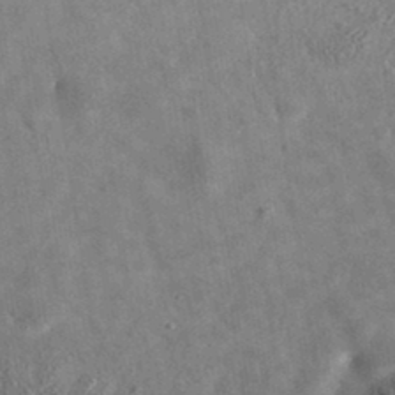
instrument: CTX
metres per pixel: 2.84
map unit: eAb
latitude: 35.0647
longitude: 110.5573
